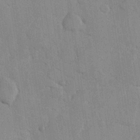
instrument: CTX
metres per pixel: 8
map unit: Hve
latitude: 26.3278
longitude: 150.6896
